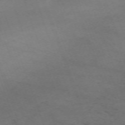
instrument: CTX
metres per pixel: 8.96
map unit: Nhu
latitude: -68.0094
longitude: 39.8423
